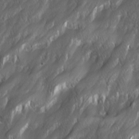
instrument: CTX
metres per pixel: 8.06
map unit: Ave
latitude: 15.8206
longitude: -135.4237
